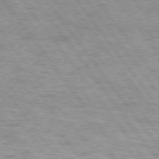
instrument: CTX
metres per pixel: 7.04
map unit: lApd
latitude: 75.0647
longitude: -48.2145
